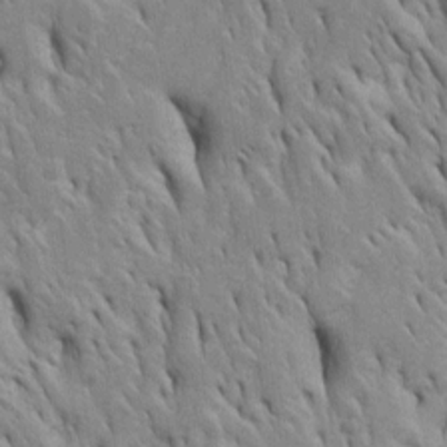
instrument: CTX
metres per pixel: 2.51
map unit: Htu
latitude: -4.5196
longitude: 151.0675
